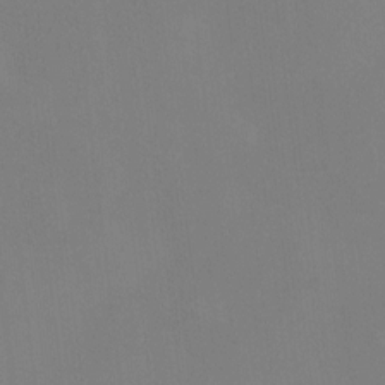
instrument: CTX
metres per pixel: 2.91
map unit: HNhu
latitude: 6.8947
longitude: 4.9730
